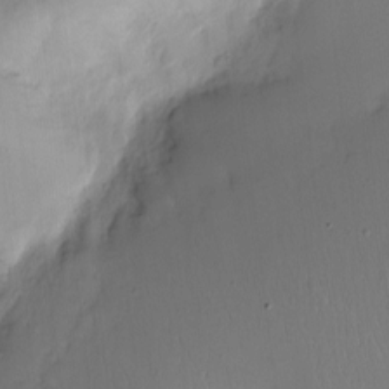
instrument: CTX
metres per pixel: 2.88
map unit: Nhe
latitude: -2.0661
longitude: -59.1970
